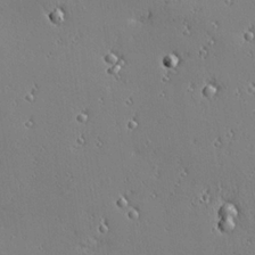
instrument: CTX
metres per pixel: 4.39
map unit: Hve
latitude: 25.9528
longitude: -92.4034
